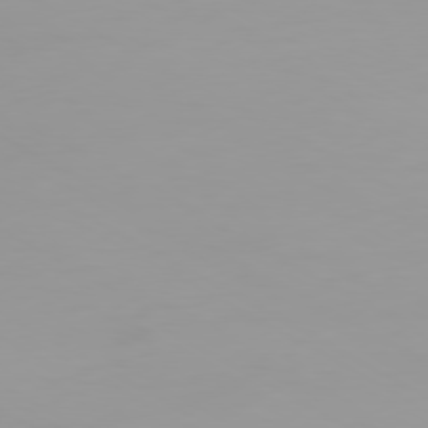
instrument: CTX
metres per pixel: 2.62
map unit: Ap
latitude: -79.7288
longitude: -76.8002
